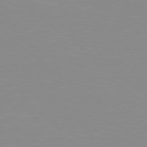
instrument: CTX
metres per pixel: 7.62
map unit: Hpe
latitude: 78.3845
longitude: -124.3089
